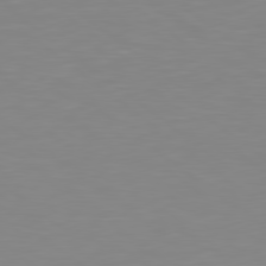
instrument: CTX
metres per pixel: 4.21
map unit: Hpe
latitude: 78.7813
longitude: -173.2348
